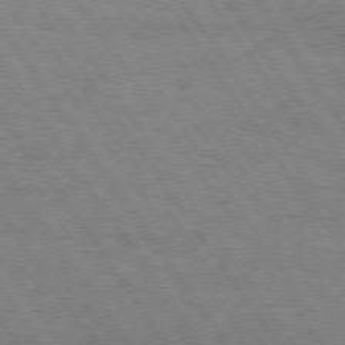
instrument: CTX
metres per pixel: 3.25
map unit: Hpe
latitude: 74.3089
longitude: -151.5938
